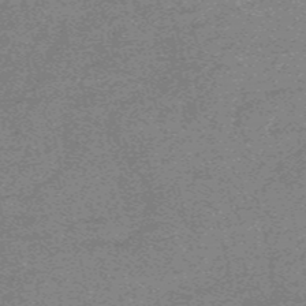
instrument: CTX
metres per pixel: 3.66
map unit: HNb
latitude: -55.2754
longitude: -45.7449
